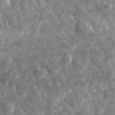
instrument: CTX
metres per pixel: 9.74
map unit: eHh
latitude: 32.2523
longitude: -71.4237
